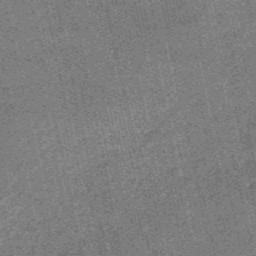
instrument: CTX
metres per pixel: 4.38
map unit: HNb
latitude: -52.3873
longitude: -42.1767
